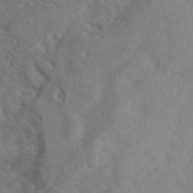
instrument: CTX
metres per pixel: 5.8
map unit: ANa
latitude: 42.3278
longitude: 53.2942
